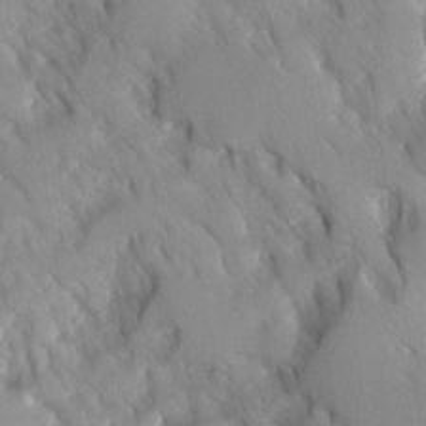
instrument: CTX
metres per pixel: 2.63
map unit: Ave
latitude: -10.7652
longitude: -118.4601
